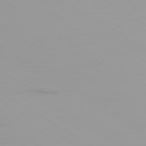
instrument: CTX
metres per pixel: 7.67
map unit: Ap
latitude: -79.6344
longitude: -92.9702
